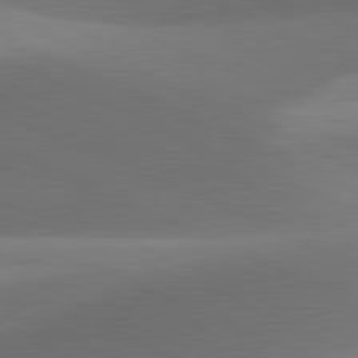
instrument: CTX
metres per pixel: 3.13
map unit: lApd
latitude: 81.2915
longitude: 130.3495
